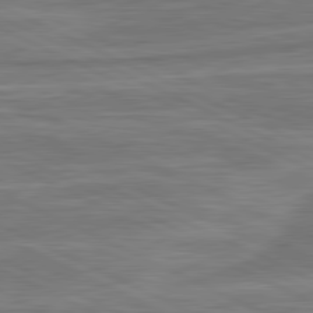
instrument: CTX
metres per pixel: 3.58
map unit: lApd
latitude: 81.0836
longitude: -175.1781
